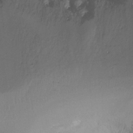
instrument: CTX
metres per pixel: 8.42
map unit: Ht
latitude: -16.1417
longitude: -49.6694
